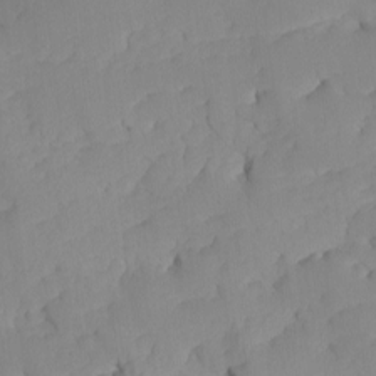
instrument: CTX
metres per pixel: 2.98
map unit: Ave
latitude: -8.7274
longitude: -116.9703
